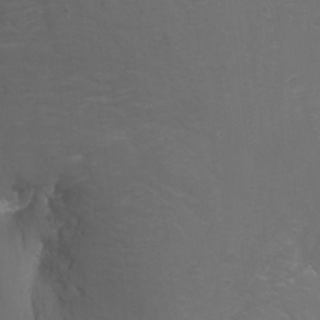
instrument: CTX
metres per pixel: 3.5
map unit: Nhu
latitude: -11.9745
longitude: -62.9703
